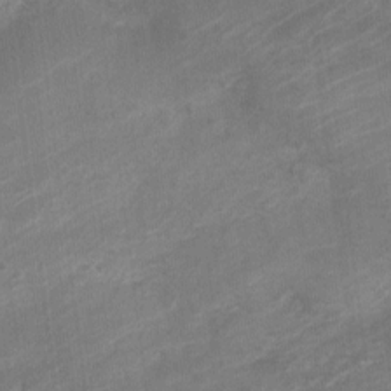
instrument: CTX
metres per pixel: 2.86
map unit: Nve
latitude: -18.5574
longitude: 106.7841
